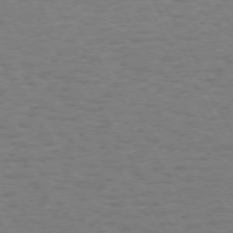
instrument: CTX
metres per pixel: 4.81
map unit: Hpe
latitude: 72.6302
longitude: -123.0836
